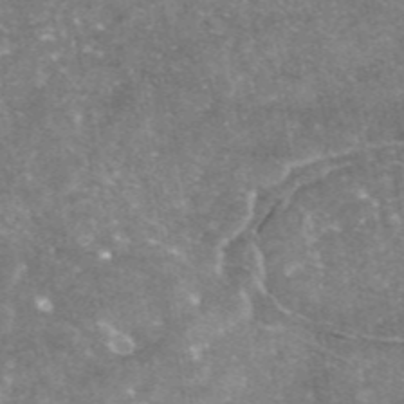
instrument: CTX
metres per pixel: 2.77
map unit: eAb
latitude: 46.2523
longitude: 123.6155
